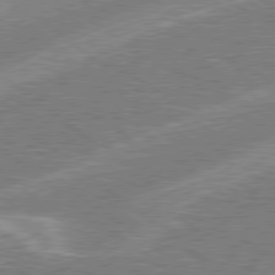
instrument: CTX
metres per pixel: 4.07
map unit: Hpe
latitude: 78.7813
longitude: -158.6302
